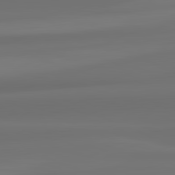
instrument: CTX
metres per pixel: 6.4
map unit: lApd
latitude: 82.2333
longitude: -173.2536
